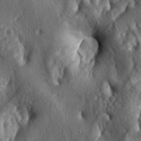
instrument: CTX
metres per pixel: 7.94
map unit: lAa
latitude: -5.0108
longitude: -124.4412
